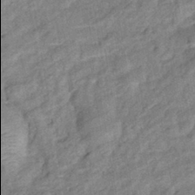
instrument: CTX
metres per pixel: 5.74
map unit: eHb
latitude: -40.5574
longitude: 82.0094
